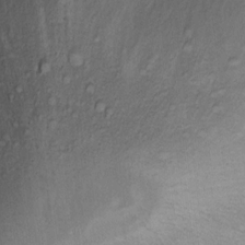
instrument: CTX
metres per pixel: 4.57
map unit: Ht
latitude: 12.5168
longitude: -39.3482
